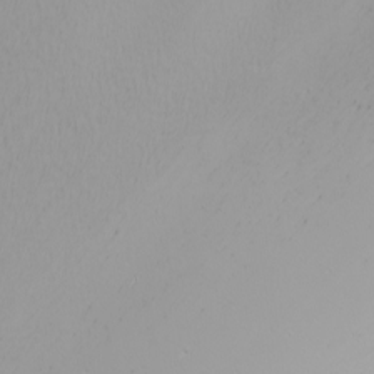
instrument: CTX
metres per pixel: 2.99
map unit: Nhu
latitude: -5.1998
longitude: -90.6868
